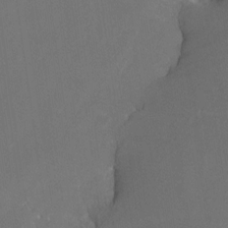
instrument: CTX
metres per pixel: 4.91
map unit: Nhe
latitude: -26.7841
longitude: -110.0822
